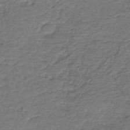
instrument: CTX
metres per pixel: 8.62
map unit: HNb
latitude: -43.4076
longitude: 50.5196
